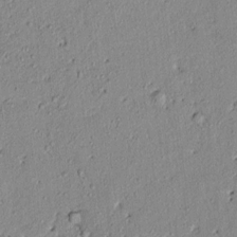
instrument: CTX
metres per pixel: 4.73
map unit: lAvf
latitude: 7.1025
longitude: 168.0661
